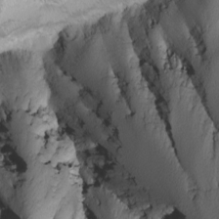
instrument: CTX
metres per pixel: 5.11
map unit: Nhu
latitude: -8.8219
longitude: -94.3656
